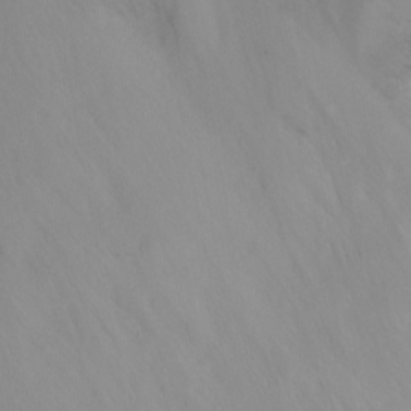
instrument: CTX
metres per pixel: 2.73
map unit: Nhu
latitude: -13.8422
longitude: -61.3670
